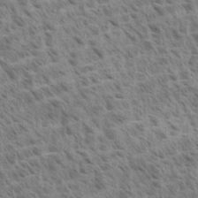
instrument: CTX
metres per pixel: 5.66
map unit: Aa
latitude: 33.2537
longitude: -140.8191
